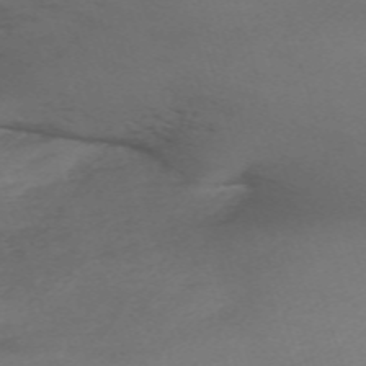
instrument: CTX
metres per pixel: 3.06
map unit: eHh
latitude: -62.6140
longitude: 51.6533
